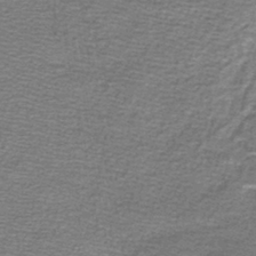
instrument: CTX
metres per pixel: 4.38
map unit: lHb
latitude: -44.4062
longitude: 57.1242
